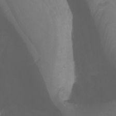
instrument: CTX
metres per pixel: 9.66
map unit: Htu
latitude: -5.5588
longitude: 138.2362
